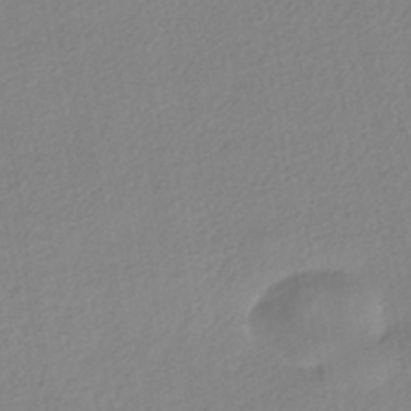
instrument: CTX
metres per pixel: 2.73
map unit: HNhu
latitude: -44.1228
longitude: 95.7477
